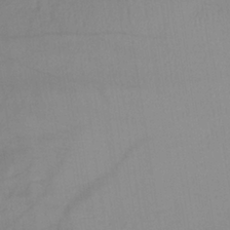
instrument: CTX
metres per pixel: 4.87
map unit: lHb
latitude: -35.7667
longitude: 73.0297
